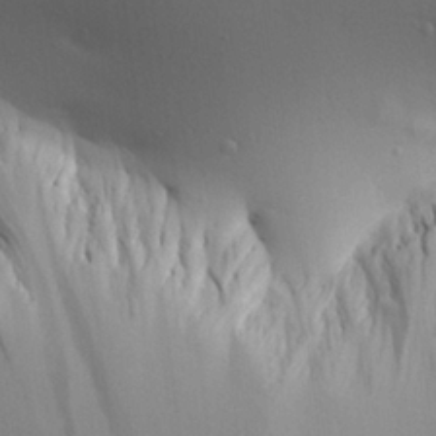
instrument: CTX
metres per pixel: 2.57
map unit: Aa
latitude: 25.5749
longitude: -144.1955
